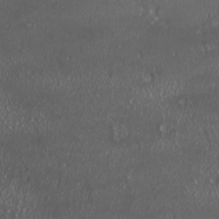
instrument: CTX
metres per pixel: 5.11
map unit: HNhu
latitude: -2.2361
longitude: 11.4266
